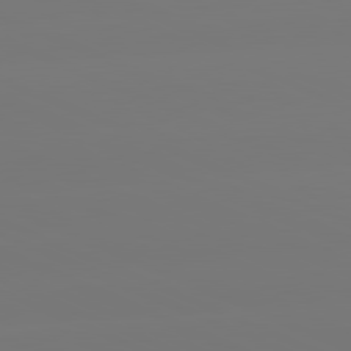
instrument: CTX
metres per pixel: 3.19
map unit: lApd
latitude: 81.3482
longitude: -150.1011
